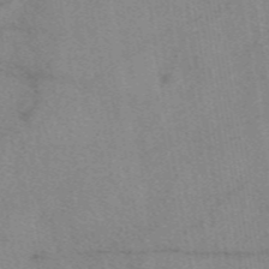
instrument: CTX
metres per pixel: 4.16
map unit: eAb
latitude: 48.2900
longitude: 111.0675
